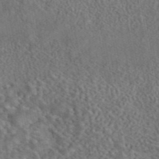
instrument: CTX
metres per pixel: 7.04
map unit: eAb
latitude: 43.5182
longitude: 109.3699
